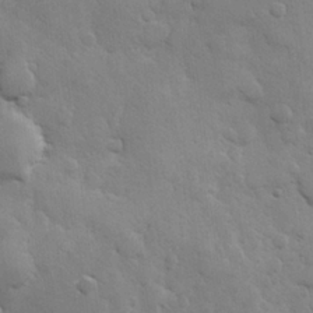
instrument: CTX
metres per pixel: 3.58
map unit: Hve
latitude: 25.9717
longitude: 148.6708
